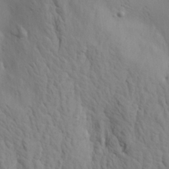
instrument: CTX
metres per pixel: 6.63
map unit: Aa
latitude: 20.9703
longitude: -142.2901
